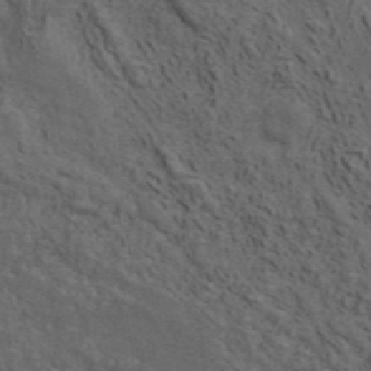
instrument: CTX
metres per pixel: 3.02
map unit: ANa
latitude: 42.3656
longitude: 29.6533
